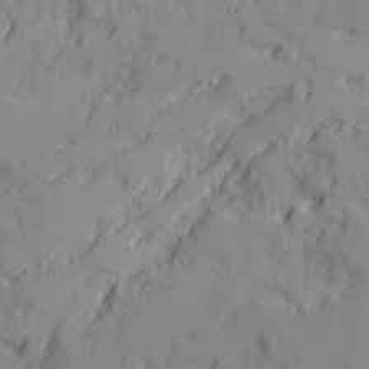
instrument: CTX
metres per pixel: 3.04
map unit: Ave
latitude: 18.2711
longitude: -129.2348
